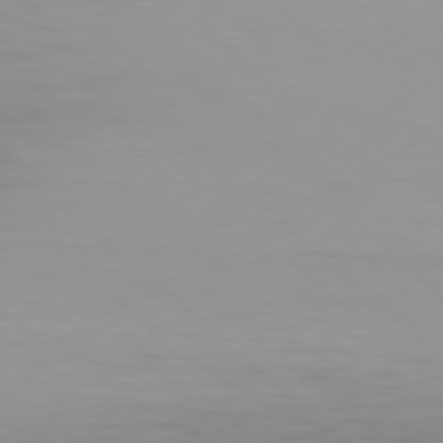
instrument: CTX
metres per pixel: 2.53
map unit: Hpe
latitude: 78.4412
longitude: -171.2726
